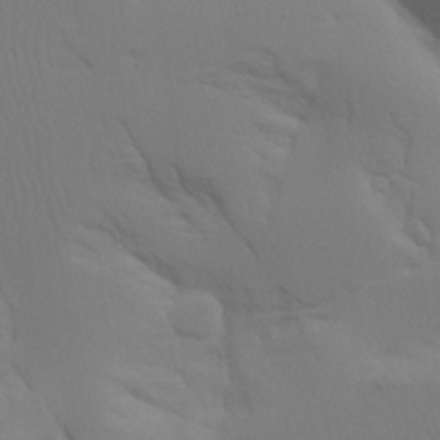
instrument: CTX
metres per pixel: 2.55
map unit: Ave
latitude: 23.7261
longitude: -135.1025
